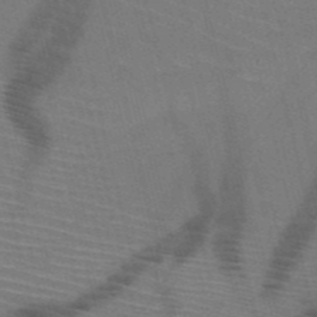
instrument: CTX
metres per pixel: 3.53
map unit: HNb
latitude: -50.7841
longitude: -45.1025
